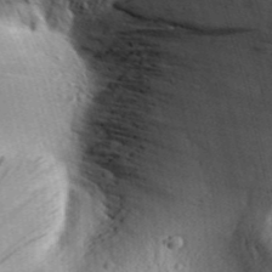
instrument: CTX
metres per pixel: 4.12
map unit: Aa
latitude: 30.5546
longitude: -136.9136
